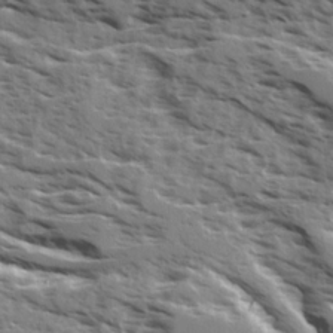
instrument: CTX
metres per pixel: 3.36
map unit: Ave
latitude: 16.6868
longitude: -129.6694
